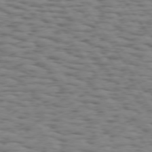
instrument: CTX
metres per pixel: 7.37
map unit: Hpe
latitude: 73.7639
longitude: -132.6302
